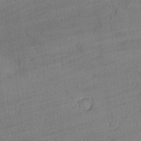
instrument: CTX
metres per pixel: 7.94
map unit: lAvf
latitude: -1.7100
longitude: -105.2726
